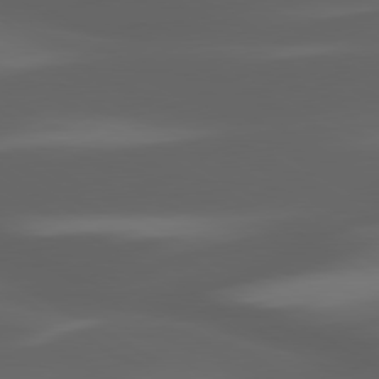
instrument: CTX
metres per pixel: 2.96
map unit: lApd
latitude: 80.1011
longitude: -144.1955
